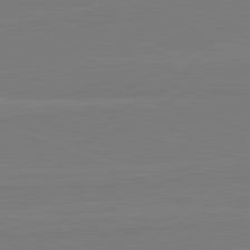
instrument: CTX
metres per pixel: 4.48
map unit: lApd
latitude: 82.0444
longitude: 164.4251
